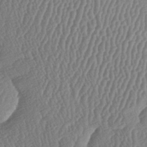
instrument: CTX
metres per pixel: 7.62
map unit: lAa
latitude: -7.4265
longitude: -129.9717
